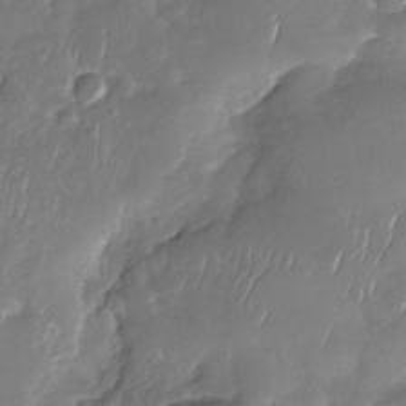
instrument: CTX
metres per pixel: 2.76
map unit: Nhu
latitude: -29.9745
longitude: -59.9906
